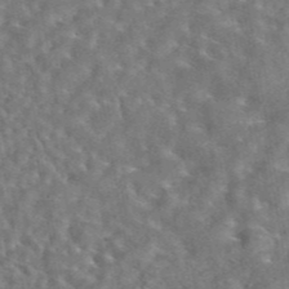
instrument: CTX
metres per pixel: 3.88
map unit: eAb
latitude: 44.3278
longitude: 110.7274
